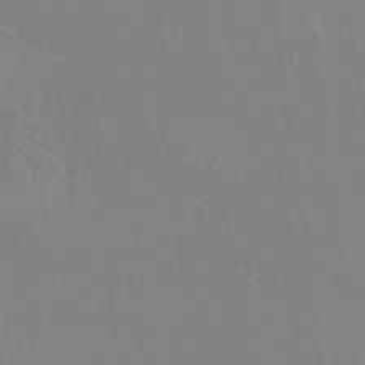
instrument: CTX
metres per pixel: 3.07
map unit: HNhu
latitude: -0.3307
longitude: 5.3887
